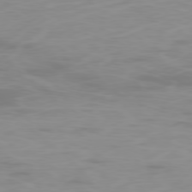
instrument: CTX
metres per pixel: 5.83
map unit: Ap
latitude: -78.6329
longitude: -96.6301
